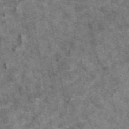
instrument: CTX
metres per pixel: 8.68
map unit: eAb
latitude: 48.2522
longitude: 112.0094
